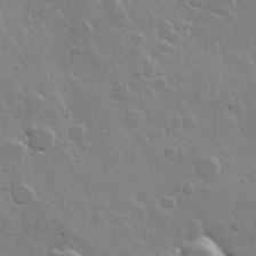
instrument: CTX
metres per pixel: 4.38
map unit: Hve
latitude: 22.6679
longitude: 148.9731
